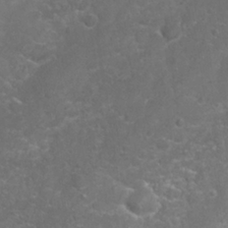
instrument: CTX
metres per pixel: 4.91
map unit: Nhu
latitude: 27.1781
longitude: -61.1025
